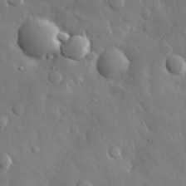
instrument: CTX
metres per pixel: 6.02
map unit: eHh
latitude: 29.9339
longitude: -78.5924
